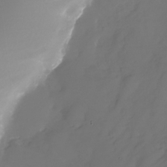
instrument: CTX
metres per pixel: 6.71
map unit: Nhu
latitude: -25.9745
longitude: -71.4804
